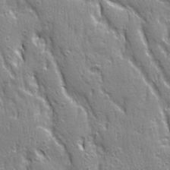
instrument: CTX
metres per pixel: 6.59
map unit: Ave
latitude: 22.1578
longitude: -134.8002
